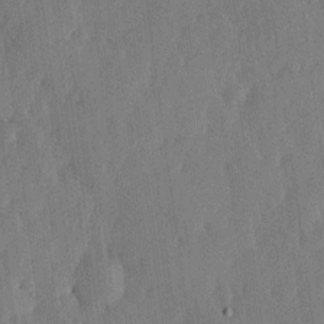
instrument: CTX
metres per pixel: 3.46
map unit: lHvf
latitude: 18.7435
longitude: -116.6868
